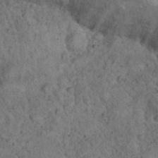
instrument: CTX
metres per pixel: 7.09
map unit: Nhu
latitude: 22.6868
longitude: -67.0269
